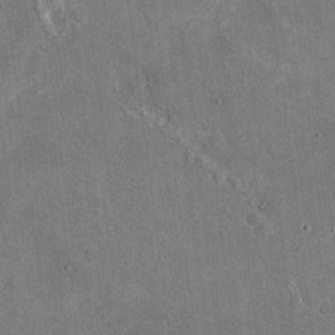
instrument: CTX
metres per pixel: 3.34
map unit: Nhu
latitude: -17.7100
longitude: -56.1388
